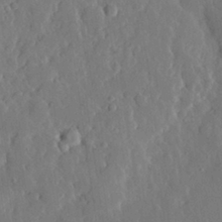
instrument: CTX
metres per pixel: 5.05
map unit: eHh
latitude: 30.2334
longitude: -78.2145
